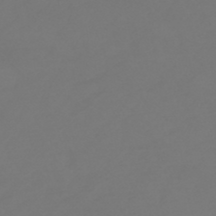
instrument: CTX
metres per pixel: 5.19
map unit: lHb
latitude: -46.4062
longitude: 74.6897
